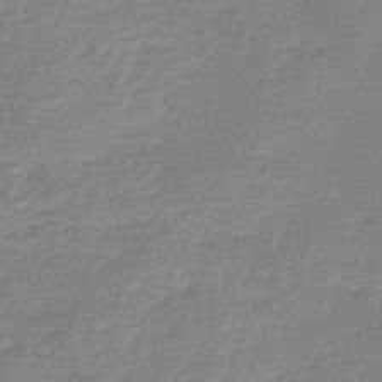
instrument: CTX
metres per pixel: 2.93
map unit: eHb
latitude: -45.1053
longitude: 82.1795
